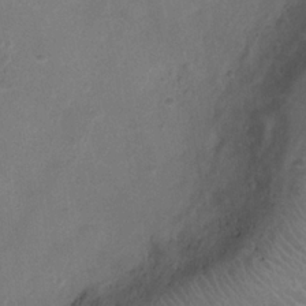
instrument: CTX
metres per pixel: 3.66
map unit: Ht
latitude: -4.9541
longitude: -18.6112
